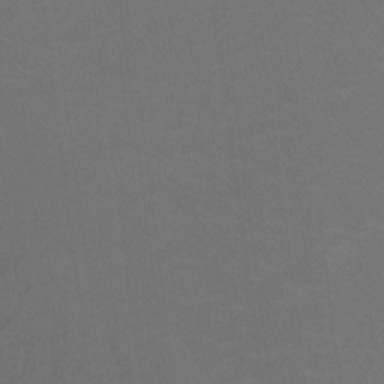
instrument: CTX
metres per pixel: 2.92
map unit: Ht
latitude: -9.4643
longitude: -37.8017
